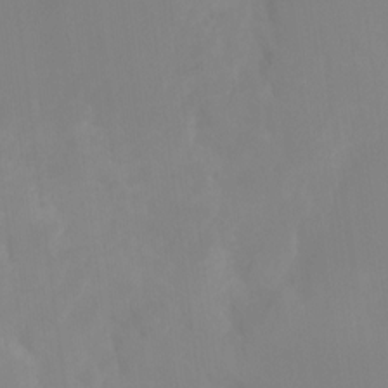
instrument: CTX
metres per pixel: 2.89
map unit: Ht
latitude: -15.3132
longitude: -55.3104
